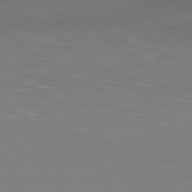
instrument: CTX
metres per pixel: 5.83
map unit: lApd
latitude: 79.2348
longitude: -173.3103
